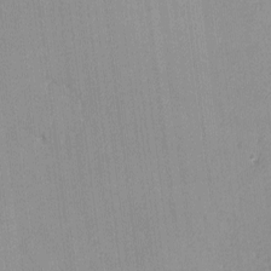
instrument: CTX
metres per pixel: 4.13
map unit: lHvf
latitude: -13.5399
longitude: -103.0080
